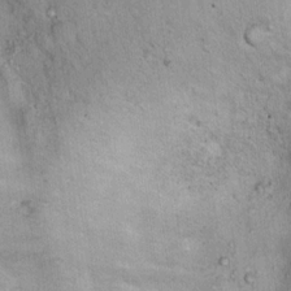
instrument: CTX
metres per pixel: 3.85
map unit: Ht
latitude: 13.6505
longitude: -40.5734
